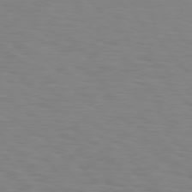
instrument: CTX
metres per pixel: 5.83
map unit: Hpe
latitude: 76.4790
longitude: -160.0255
